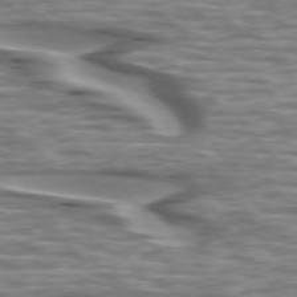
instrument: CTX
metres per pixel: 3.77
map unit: lApd
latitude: 74.7435
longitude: -57.7827
